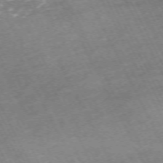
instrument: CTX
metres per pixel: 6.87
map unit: Hpe
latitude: -71.6344
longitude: 7.9367
